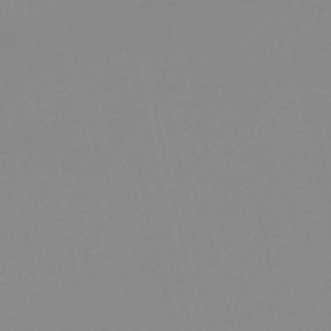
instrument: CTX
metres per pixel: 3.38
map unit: eHh
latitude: -53.8422
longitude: -24.9702
